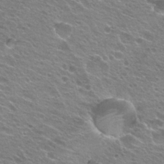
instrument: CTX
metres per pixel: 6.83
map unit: Hto
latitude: 24.4412
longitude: -30.8002
